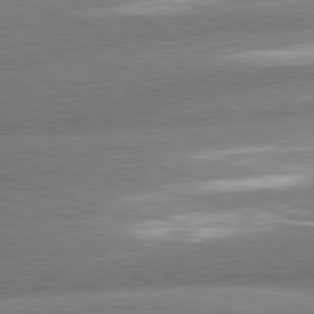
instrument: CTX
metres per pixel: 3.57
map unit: lApd
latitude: 80.5168
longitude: -161.9150
